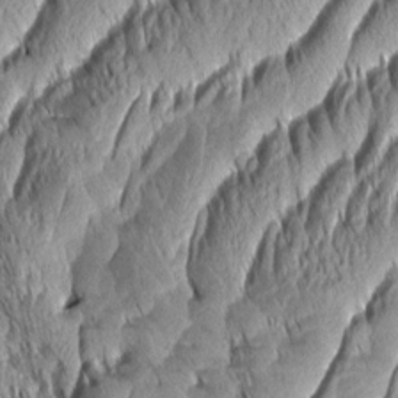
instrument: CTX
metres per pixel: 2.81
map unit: Aa
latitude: 7.5749
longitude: -129.6316
